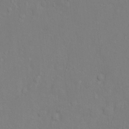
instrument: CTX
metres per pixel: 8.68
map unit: Hto
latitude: -6.1983
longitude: -35.3670
